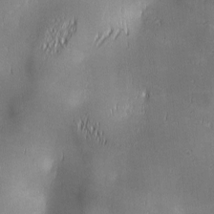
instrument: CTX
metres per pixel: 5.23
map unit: lAa
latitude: 1.7260
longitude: -117.1025
